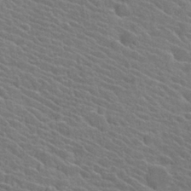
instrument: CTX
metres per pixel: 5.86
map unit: Hto
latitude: 25.2348
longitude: -40.8380
